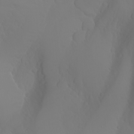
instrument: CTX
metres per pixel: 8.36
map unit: Aa
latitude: -6.7274
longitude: -85.5182
